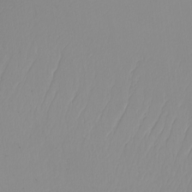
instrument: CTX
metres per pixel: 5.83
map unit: Nhu
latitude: -5.2565
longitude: -94.2145
